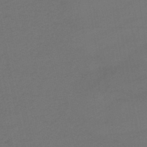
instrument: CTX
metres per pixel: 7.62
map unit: lHb
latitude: -46.6140
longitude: 67.6533
